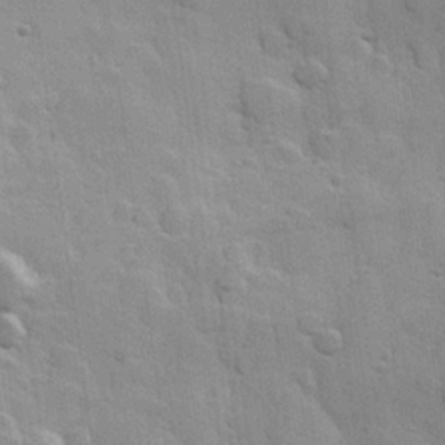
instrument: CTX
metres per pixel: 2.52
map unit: Hve
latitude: 23.8016
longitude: 148.2929
